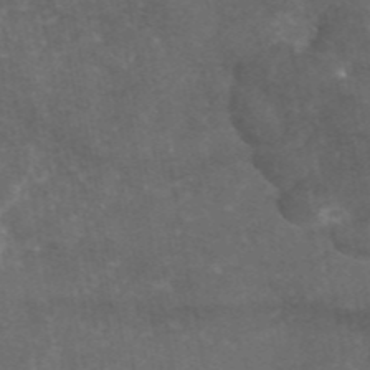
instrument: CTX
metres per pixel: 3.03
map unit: eAb
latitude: 46.1767
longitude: 115.3321
